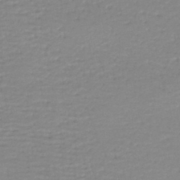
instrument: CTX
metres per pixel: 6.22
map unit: lHb
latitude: -44.0283
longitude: 58.8596
